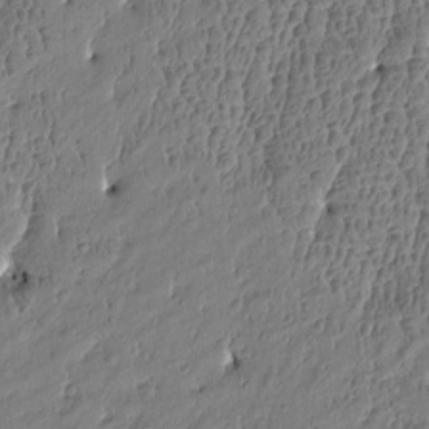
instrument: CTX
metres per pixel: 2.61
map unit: Htu
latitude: -4.8030
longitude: 176.5763
